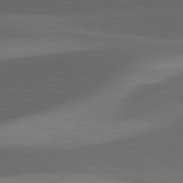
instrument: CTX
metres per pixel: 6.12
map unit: lApd
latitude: 81.7261
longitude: 126.2739
